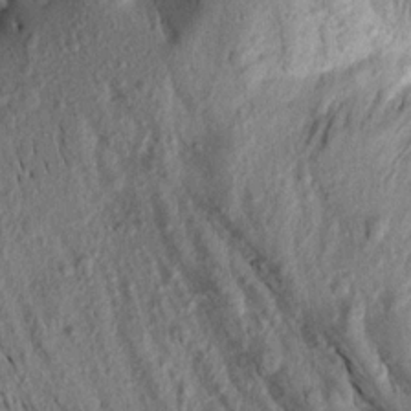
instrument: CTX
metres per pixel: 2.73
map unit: Aa
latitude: 16.8380
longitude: -146.9136
